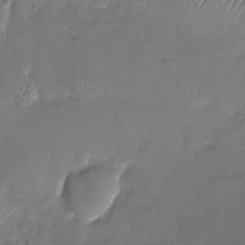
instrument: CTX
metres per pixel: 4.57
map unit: Nhu
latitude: -27.7855
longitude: -59.5371
